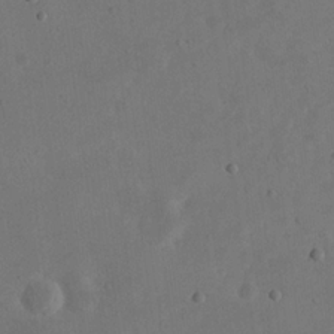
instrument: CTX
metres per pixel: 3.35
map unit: eHh
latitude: 21.4049
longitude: -70.1578
